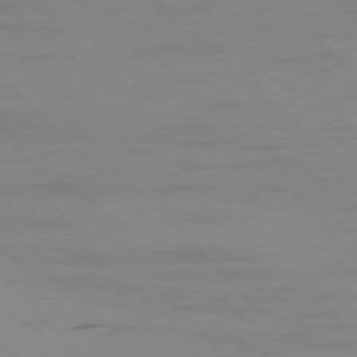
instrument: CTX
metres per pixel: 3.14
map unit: Ap
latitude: -77.4265
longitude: -87.6694
